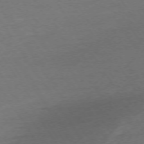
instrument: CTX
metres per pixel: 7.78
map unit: Ap
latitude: -74.3118
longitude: -86.0822
